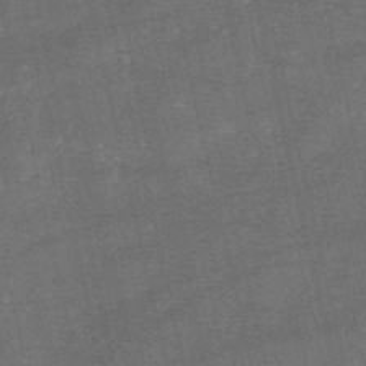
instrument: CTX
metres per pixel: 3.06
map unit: HNb
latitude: -52.3495
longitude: -40.6112
